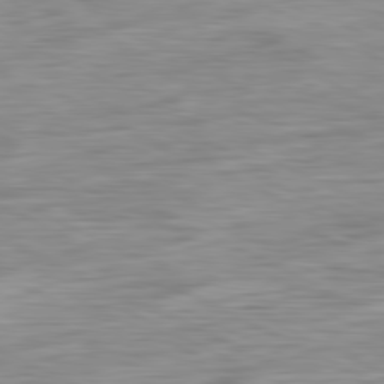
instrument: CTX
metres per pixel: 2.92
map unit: Ap
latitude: -81.8045
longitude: -67.4615
